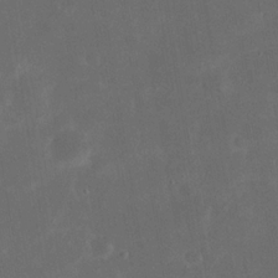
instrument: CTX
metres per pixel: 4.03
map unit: eHh
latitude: 20.1767
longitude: -67.5560
